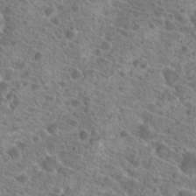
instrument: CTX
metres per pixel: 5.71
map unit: Hto
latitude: 19.8205
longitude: -40.5923
